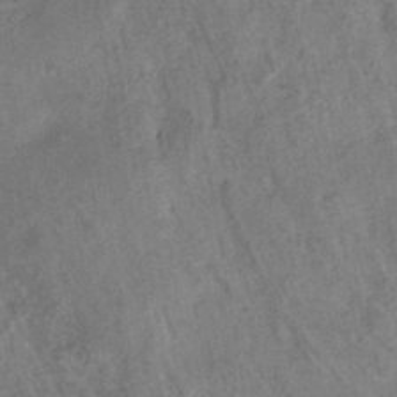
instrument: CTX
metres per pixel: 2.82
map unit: HNhu
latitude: -41.7666
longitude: 91.5777
